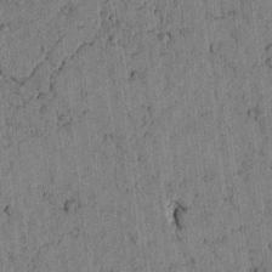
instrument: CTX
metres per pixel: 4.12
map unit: lAvf
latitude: 4.1200
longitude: 158.3117
